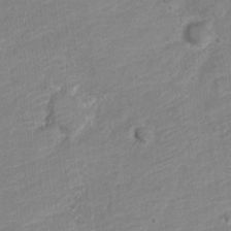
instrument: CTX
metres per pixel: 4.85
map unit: Nve
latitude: -18.4818
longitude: 109.1620
